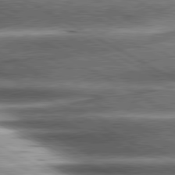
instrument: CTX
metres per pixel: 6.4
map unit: lApd
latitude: 80.7813
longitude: -143.2537
